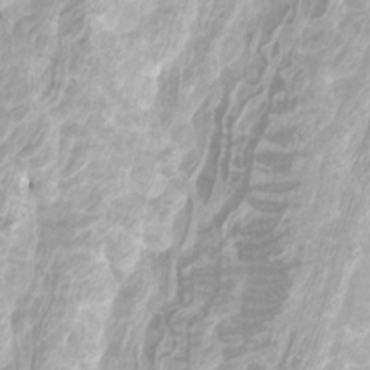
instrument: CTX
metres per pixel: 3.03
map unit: Htu
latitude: -10.2739
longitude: -73.8016
